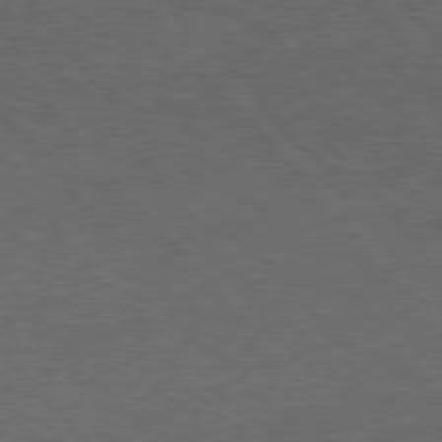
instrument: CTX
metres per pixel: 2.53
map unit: Hpe
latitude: 76.7813
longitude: -157.1970
